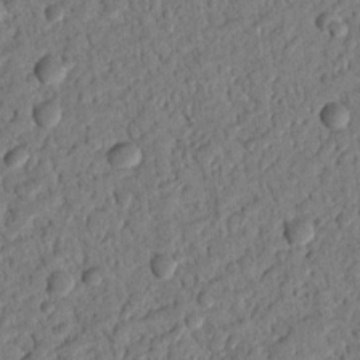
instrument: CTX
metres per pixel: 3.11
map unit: Nhu
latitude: 19.8583
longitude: -78.3279
